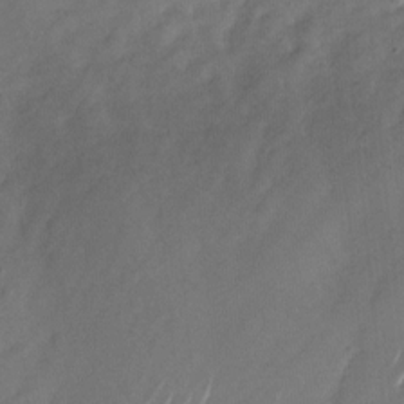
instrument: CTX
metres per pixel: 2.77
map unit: Nhu
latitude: -28.0283
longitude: -74.1200
